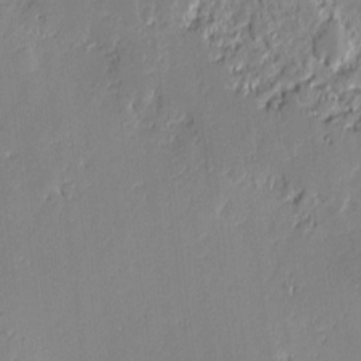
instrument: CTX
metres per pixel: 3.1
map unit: lAvf
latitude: -0.4629
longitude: -108.6301
